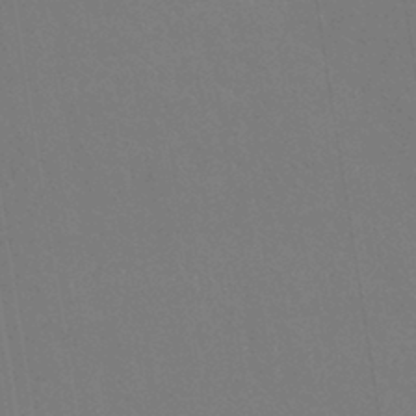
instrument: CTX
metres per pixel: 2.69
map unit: lHb
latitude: -41.1620
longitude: 69.5210
